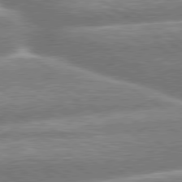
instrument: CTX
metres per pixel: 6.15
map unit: lApd
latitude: 79.7450
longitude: -160.2144
